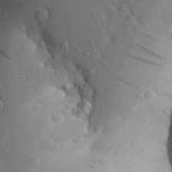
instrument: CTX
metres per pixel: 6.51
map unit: Aa
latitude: 26.0255
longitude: -149.2348
